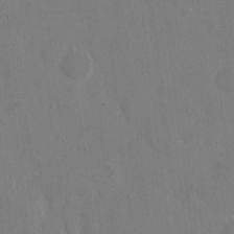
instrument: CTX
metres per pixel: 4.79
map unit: eHh
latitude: 8.9703
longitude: -68.1200
